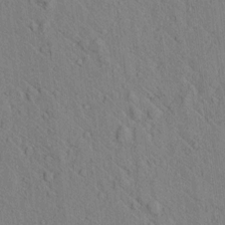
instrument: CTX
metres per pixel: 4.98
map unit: lAvf
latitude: 7.5560
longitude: 160.4062
